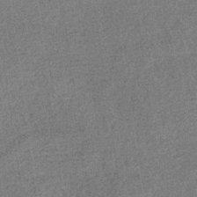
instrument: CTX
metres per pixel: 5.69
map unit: eHb
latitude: -34.9731
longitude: 78.2739
